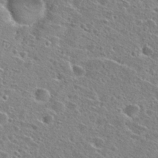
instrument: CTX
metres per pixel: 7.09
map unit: Hto
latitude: 26.3467
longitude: -47.1781
